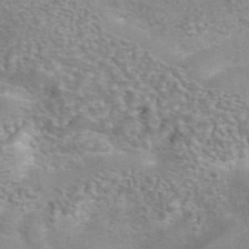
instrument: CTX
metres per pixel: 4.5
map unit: eAb
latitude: 42.6113
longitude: 107.0487
